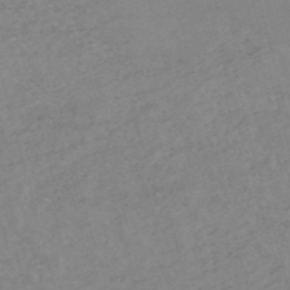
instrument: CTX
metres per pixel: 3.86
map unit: HNb
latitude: -54.1228
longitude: -49.5938
